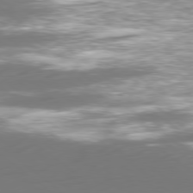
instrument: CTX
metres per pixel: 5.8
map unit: Ap
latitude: -79.6155
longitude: -60.7057
